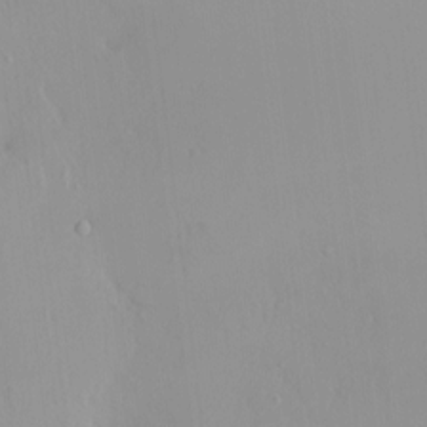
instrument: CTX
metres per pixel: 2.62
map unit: HNhu
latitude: 2.1766
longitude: 7.6155
